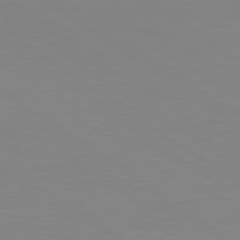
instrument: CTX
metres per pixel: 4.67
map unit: lApd
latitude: 79.4805
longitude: -124.7624
